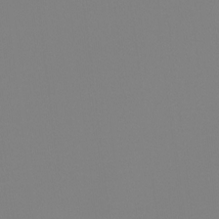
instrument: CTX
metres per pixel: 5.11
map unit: Htu
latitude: -13.2754
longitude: -49.5182
